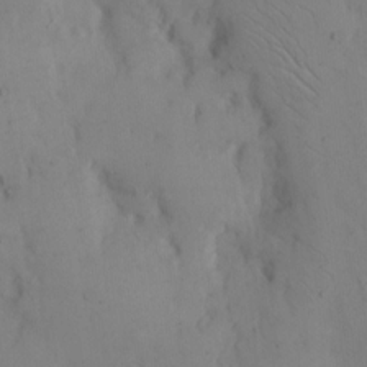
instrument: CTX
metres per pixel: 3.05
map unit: Hto
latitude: 11.4238
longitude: -61.4048
